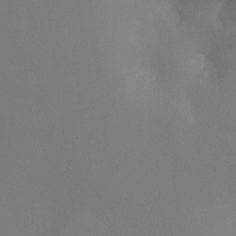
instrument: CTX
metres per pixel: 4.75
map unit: Ht
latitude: -9.1998
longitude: -32.1389
